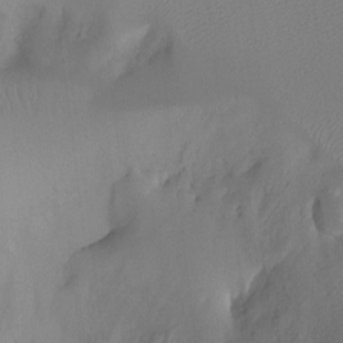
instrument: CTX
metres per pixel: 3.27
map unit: Ht
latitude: -7.4643
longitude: -28.0444
